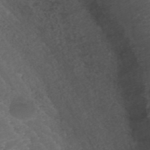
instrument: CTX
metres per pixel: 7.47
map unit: ANa
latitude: 42.0444
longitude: 28.0094
